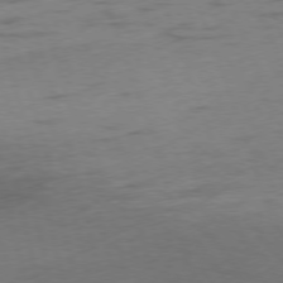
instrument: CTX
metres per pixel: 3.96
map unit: Ap
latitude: -76.1984
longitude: -72.6302
